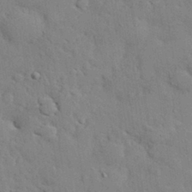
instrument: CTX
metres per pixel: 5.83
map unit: eHh
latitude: 30.2523
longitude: -82.9702
